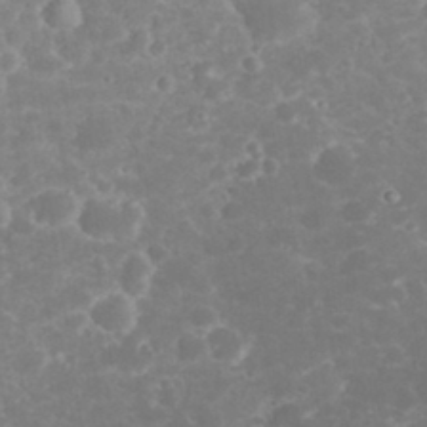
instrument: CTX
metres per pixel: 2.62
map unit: eHh
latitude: 32.5168
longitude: -61.1781
